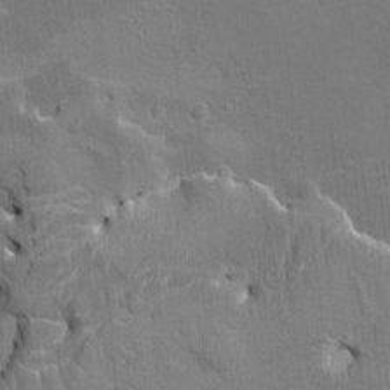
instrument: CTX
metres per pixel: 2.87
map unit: HNhu
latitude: 7.5182
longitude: -4.7057
